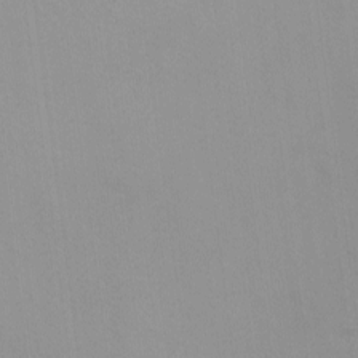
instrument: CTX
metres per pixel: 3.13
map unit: lHvf
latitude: -14.0283
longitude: -104.1578
